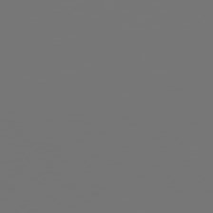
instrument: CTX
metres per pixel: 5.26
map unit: Hpe
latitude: 76.0444
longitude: -143.6316
